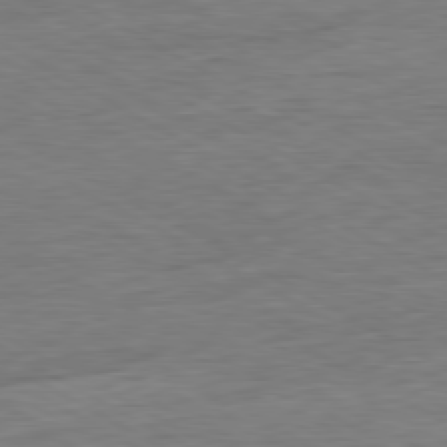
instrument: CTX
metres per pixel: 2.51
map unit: Ap
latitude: -80.9542
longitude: -78.0822
